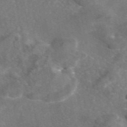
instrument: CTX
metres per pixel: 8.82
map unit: eAb
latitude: 46.4412
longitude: 113.6155
